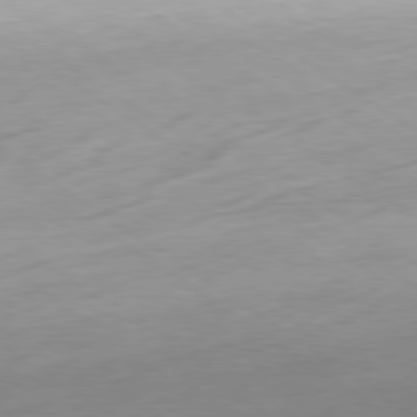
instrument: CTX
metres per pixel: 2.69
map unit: Ap
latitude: -80.1228
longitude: -69.7828
